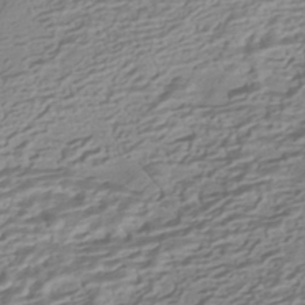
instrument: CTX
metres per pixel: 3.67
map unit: HNhu
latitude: -42.6896
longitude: 104.7841
